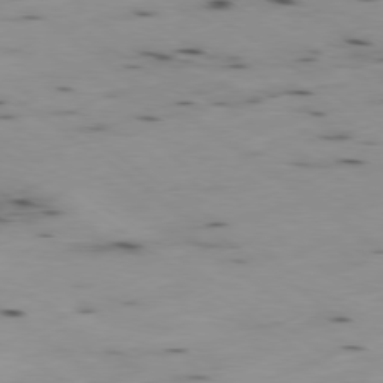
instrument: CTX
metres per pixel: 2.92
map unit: Ap
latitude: -78.9730
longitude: -72.7058
